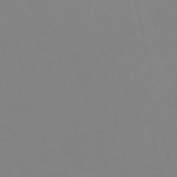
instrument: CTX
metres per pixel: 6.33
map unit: eHh
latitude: -53.1809
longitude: -25.1592
